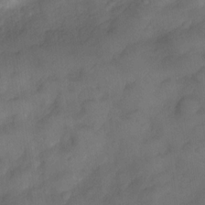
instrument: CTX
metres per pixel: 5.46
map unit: Nve
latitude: -26.1038
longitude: -148.2523
